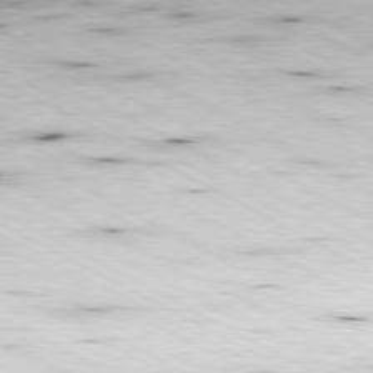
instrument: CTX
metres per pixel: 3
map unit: Ap
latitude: -80.7841
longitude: -84.0255
